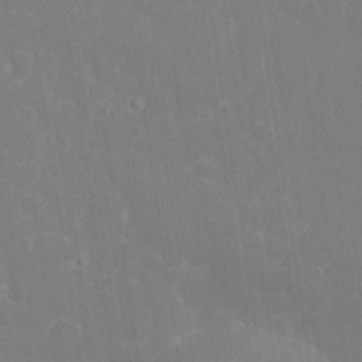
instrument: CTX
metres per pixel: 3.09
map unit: eHh
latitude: 32.4601
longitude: -60.1011
